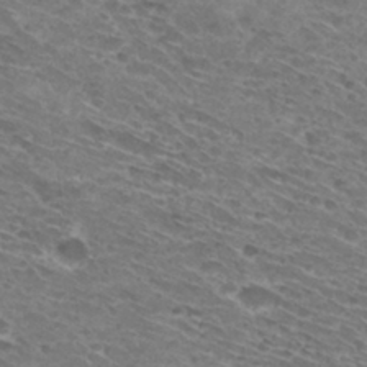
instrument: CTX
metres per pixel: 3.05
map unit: Hto
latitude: 30.3090
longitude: -44.3467
